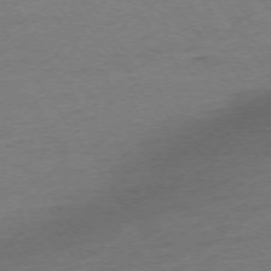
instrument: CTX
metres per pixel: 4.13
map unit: Ap
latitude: -74.1984
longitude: -86.1200
